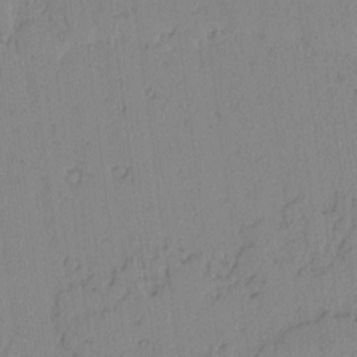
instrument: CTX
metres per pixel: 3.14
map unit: lAvf
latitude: -2.0472
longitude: -105.3293
